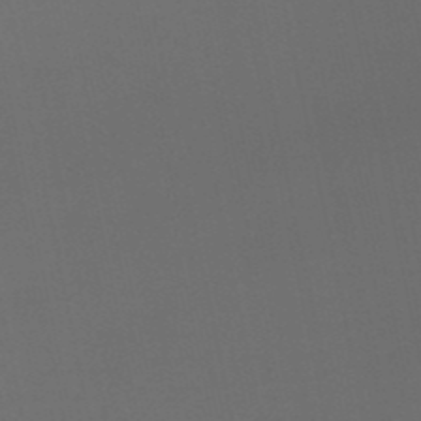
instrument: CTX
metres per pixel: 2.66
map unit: eHb
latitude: -50.5196
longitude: 70.4440
